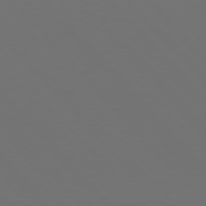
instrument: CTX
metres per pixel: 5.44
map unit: Hpe
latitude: 76.5356
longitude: -169.2348
